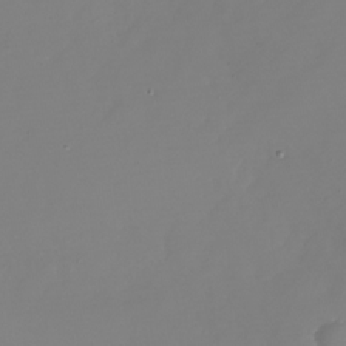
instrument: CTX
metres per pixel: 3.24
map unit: Nhu
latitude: -28.4440
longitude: -79.1970
